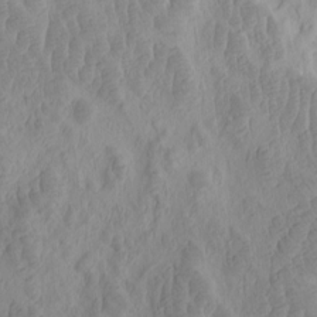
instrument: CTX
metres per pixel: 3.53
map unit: eHh
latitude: -1.9745
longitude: 16.0094
